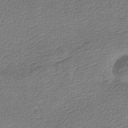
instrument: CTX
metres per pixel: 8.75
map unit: HNhu
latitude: -43.0486
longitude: 99.6722
